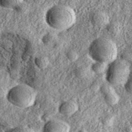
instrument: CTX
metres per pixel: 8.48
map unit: eAb
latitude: 37.5560
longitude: 109.4643
